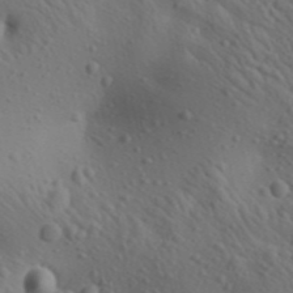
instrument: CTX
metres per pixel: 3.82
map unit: Aa
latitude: 23.3293
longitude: -138.5924
